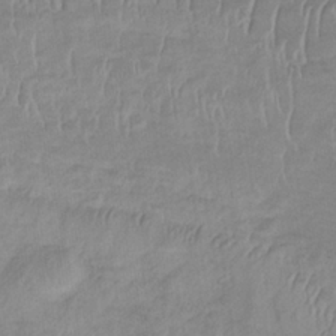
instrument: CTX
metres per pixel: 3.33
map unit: eHb
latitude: -33.7289
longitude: 68.8030
